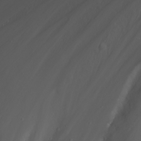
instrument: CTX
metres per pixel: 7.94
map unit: Nhu
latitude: -7.4454
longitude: -74.5924
